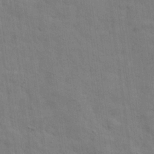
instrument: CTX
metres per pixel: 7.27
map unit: eHh
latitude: 24.7624
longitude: -79.5182
